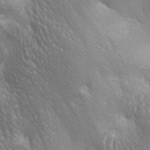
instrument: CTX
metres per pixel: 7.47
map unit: lAa
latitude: -6.6707
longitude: -125.4615
